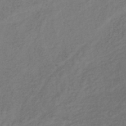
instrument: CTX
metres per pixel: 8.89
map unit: lHb
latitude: -38.6897
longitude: 70.8786
